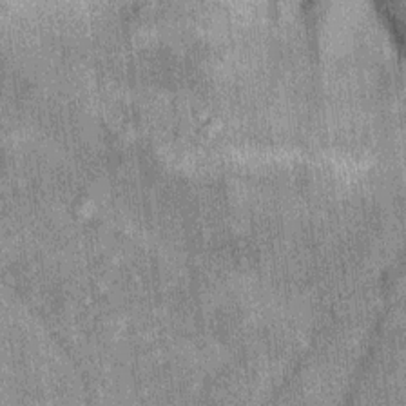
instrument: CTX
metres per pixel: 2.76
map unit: Ht
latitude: 8.5924
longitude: -37.8772
